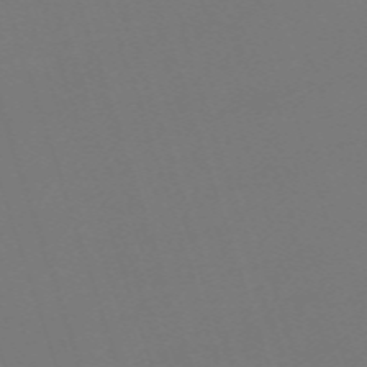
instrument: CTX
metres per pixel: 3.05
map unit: eHh
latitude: -63.1620
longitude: 51.4643
